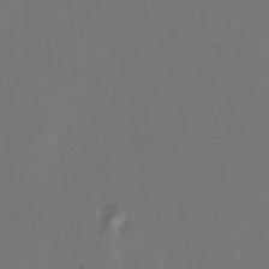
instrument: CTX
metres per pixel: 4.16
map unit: HNhu
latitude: 8.4223
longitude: -0.2711
